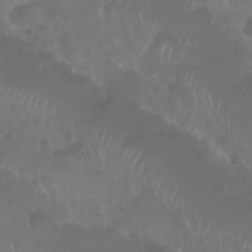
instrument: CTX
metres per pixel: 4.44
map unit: Nhu
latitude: 29.0836
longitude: -55.8772
